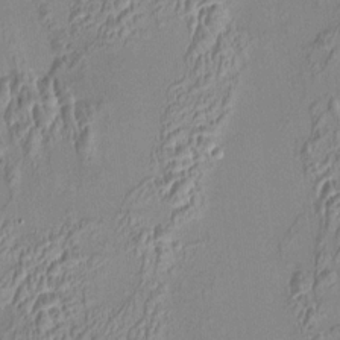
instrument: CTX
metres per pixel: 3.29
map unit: HNhu
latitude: 6.1200
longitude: 9.3321
